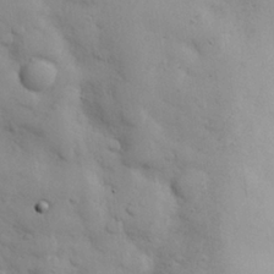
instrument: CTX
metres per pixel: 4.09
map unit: eHh
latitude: 27.4615
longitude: -75.6316
